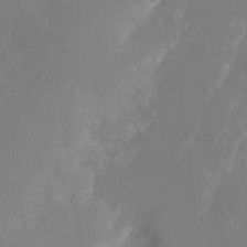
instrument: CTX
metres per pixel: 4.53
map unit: HNhu
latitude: 7.8394
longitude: -5.1970
